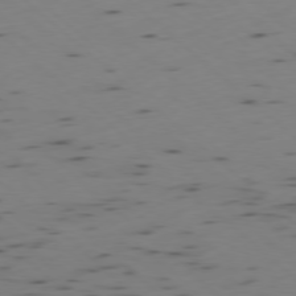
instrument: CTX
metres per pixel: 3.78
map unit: Ap
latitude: -77.9367
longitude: -74.6113
